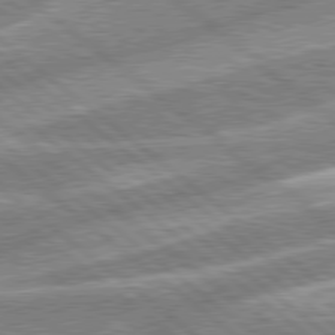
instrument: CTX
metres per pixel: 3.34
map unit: lApd
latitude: 79.0081
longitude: -157.9150
